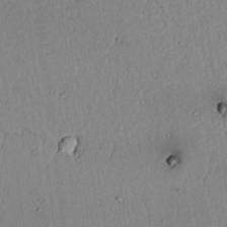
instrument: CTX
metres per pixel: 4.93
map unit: lAvf
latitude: 5.7072
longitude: 169.1809
